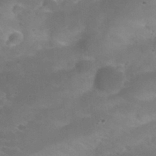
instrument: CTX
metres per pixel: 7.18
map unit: Nhu
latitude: 27.1592
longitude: -55.0647
